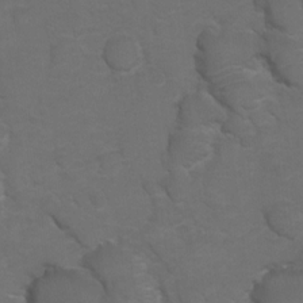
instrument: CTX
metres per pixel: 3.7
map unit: Hto
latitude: 5.4993
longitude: -30.9136
